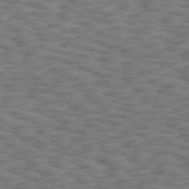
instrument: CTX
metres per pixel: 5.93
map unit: Hpe
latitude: 75.4993
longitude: -135.5371
